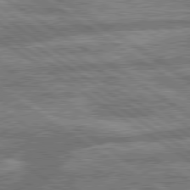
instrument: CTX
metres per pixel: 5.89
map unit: lApd
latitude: 79.9528
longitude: -169.5560
